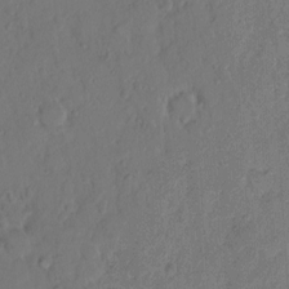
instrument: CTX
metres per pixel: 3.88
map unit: Hto
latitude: 8.4601
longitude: -61.7071
